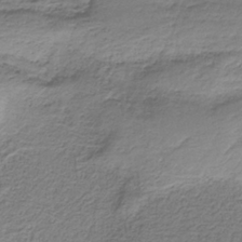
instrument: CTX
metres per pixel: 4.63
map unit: HNb
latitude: -35.5399
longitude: 58.4817
